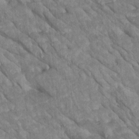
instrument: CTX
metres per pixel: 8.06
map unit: Htu
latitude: 1.5560
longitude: 145.3510
